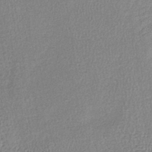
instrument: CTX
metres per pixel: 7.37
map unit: lHb
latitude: -40.5574
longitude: 69.0675
